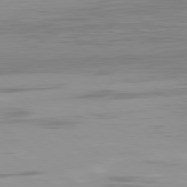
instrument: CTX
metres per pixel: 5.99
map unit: Hpe
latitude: 78.3279
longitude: -169.3671
